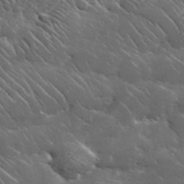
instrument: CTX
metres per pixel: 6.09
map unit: lHvf
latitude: 37.0081
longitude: -90.3089
